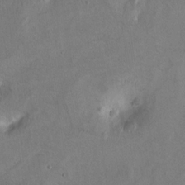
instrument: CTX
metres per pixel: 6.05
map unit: Ht
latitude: 9.6505
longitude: -31.7828
